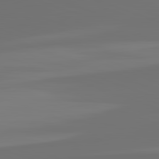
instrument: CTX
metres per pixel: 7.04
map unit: lApd
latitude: 82.4412
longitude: 153.9745
